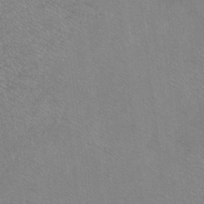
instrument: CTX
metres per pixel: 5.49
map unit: Ht
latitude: -7.1998
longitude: -36.8191
